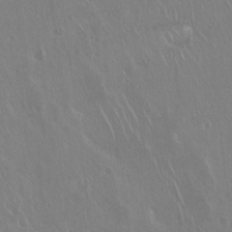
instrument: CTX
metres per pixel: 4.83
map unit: Hto
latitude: 18.0255
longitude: -57.8205
